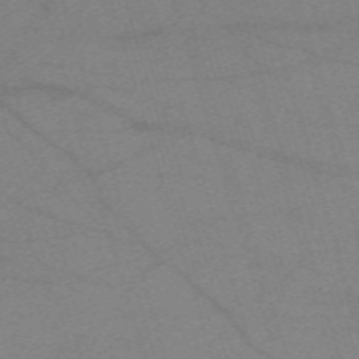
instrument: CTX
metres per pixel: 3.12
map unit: eHh
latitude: -61.9178
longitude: 54.3873
